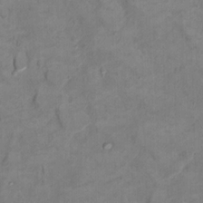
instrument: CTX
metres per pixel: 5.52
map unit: Ht
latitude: 10.1011
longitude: -33.0647
